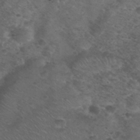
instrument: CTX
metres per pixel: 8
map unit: Nhu
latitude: 28.8947
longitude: -49.8961
